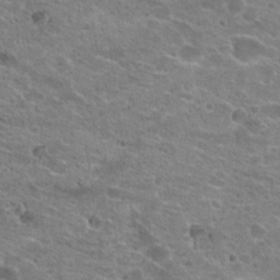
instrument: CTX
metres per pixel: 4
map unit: Hto
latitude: 21.4616
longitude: -42.1767
